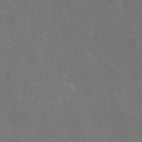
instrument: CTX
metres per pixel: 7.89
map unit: eHh
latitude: 4.5357
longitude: -70.8002
